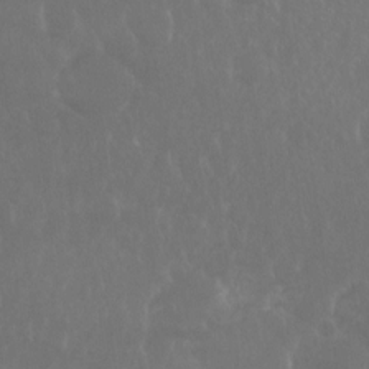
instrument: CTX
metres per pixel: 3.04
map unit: Hto
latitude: -8.0283
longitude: -45.2915
